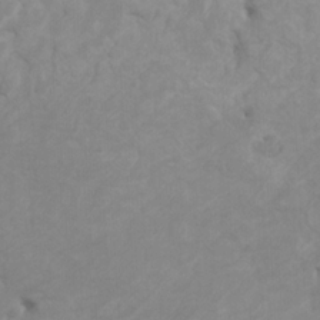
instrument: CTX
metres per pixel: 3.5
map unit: HNhu
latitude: 2.6301
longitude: -2.2333
